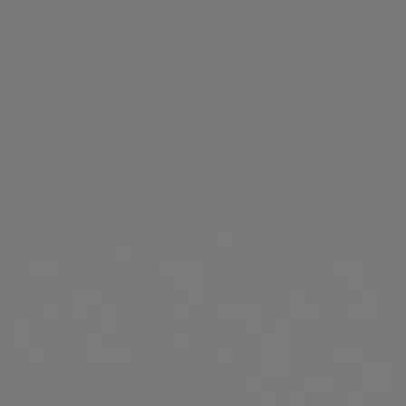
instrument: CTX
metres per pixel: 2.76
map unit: Hpe
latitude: 76.7435
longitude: -136.5924
